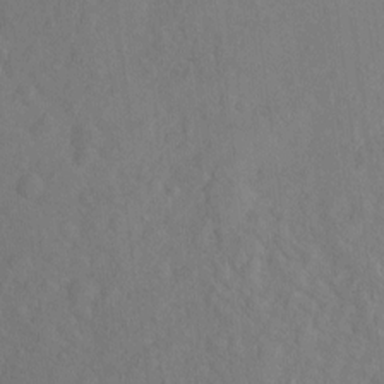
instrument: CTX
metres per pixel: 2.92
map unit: Hto
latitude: -7.9367
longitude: -40.8569
